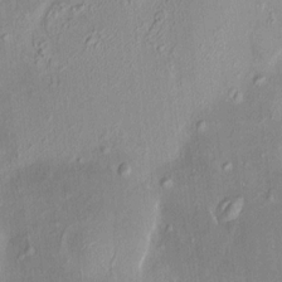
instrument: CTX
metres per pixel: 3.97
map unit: HNhu
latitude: 5.9528
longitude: 7.7288
